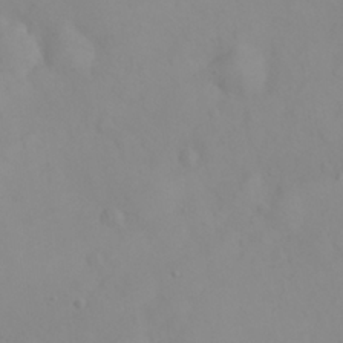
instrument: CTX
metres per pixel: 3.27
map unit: eHh
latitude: 25.0269
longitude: -64.4979
